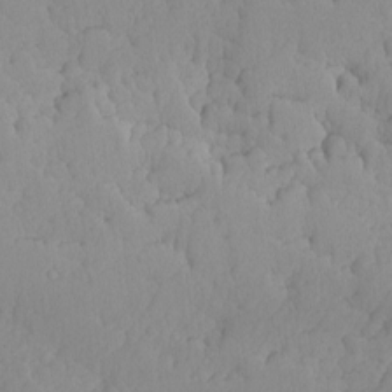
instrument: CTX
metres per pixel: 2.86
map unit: Ave
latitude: -9.3321
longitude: -116.8569
